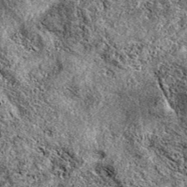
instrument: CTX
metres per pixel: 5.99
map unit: eAb
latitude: 38.3467
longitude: 110.8030
